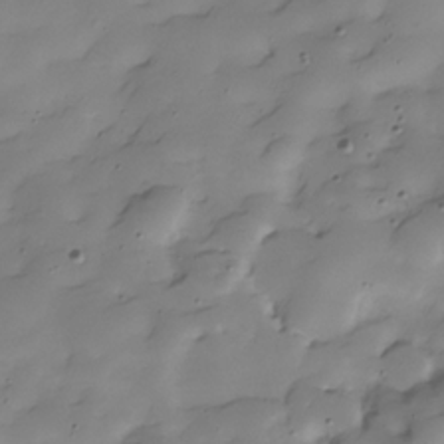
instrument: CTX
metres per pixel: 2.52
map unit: Hve
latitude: -28.8408
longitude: 91.7289
